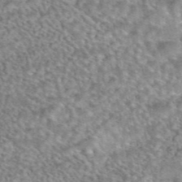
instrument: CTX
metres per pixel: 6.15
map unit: eAb
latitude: 44.7624
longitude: 108.8975
